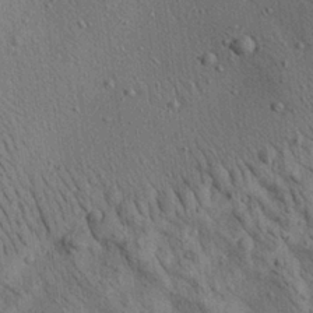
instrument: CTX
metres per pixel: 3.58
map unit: Aa
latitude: 23.1970
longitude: -139.0836
